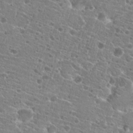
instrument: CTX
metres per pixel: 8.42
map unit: Hto
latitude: 21.2915
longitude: -39.8961
